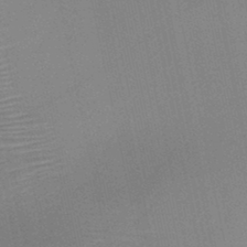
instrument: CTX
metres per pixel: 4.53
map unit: HNb
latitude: -46.1228
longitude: -41.8016
